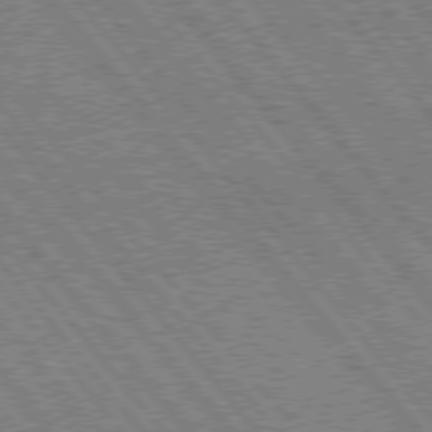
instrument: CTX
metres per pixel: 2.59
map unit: Hpe
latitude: 76.1200
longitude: -149.6316
